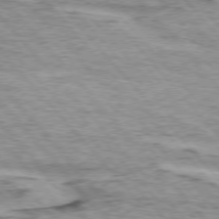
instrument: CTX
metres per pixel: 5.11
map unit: lApd
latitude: 75.0647
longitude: -77.8961
